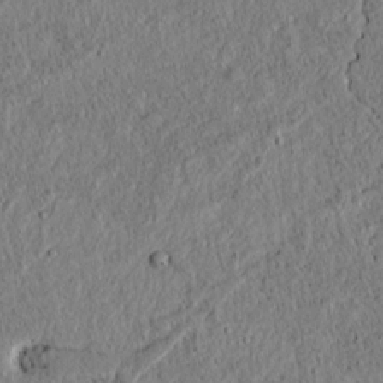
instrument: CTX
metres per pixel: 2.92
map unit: lAvf
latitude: 6.2522
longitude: 167.3321
